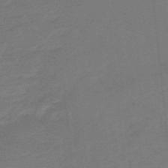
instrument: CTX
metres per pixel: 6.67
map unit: lHb
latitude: -49.3888
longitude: 83.2754
